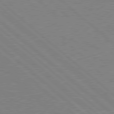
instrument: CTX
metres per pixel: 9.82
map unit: Hpe
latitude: 78.3656
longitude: -122.9703
